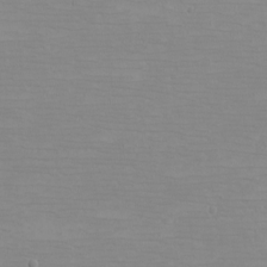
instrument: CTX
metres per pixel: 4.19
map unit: eHh
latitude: -5.1053
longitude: -83.4237
